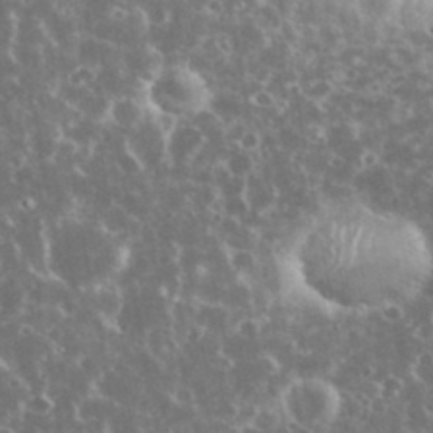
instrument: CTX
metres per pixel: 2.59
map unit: eHh
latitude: 34.6490
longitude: -60.5357
